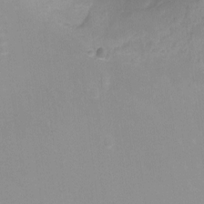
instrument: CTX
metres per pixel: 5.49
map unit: Hto
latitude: -7.0108
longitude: -38.6301
